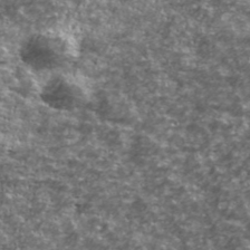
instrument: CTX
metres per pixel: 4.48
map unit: Ave
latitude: 41.6315
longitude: -114.2144
